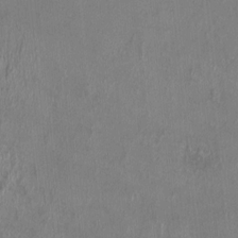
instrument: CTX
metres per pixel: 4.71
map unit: HNhu
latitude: 2.5923
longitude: -6.1200
